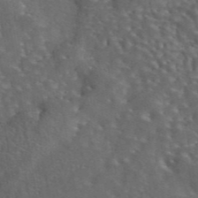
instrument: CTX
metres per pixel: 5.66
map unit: eAb
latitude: 43.9528
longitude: 111.1242
